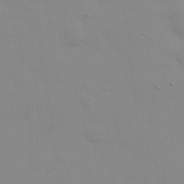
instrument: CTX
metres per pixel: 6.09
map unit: eHh
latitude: 24.5167
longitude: -65.5371
